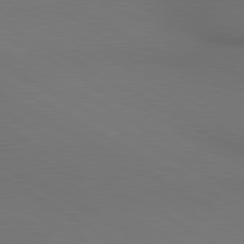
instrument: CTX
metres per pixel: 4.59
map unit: lApd
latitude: 80.4790
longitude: 140.7463
